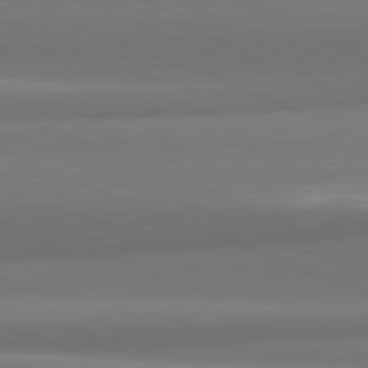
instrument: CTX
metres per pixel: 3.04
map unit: lApd
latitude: 82.1011
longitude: 171.1431
